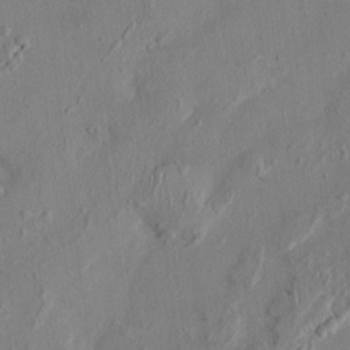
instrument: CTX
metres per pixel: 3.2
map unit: HNhu
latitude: 3.0269
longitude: -7.0458
